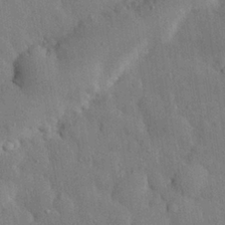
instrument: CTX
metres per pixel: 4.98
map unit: eHh
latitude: 28.6868
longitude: -79.2159
